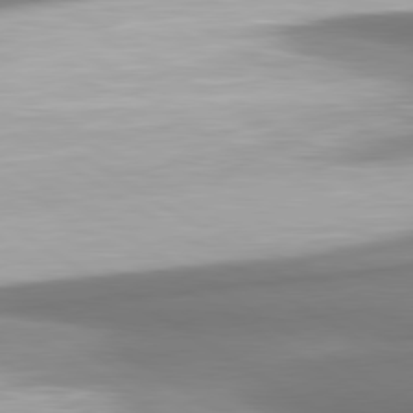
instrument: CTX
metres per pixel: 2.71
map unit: lApd
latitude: 80.2900
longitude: 179.6533
